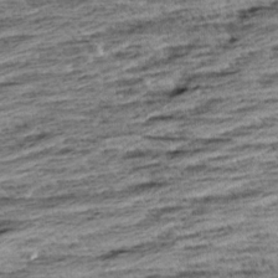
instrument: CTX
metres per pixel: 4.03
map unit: Aa
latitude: 8.6869
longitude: -138.5357
